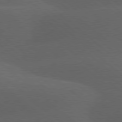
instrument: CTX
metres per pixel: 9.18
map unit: lApd
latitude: 78.2145
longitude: -52.3090
